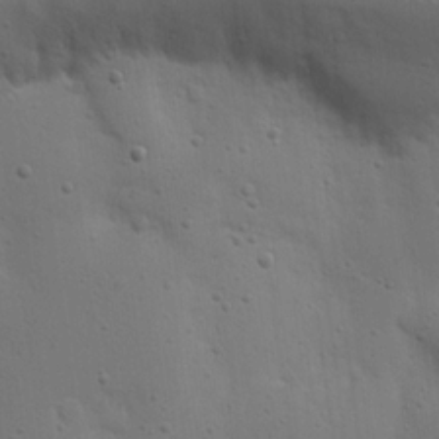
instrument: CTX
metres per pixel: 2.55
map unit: Nhu
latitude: 17.8583
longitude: -78.6113
